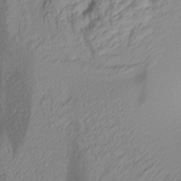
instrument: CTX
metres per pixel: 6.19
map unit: lAa
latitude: 3.8772
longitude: -116.0633
